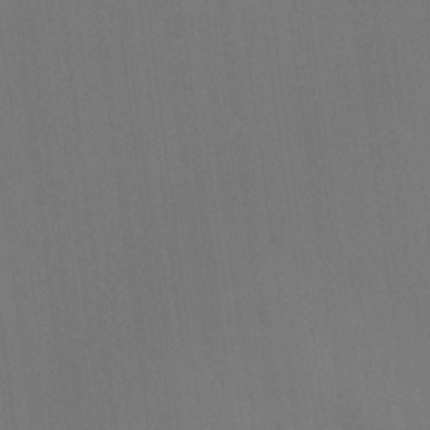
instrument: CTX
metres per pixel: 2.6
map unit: Ht
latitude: -10.6708
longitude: -38.7624
